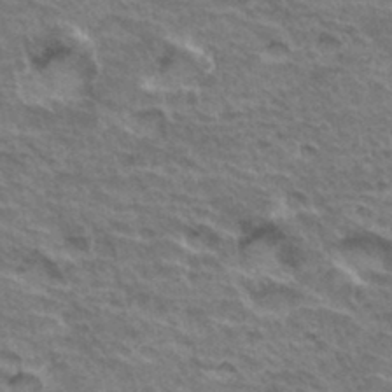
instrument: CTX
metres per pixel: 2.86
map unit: Hto
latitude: 35.4237
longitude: -44.1200
